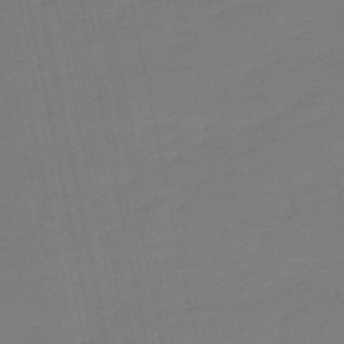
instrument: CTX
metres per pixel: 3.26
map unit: lHb
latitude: -49.2754
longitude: 78.8786
